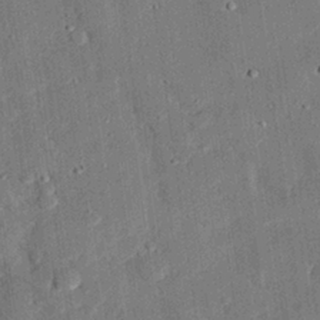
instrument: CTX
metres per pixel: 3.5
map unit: eHh
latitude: 27.2348
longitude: -81.9150
